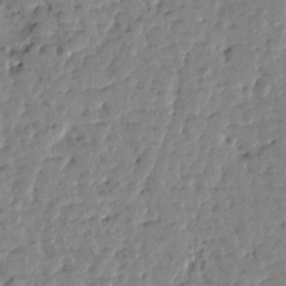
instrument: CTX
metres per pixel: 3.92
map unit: Htu
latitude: 1.0458
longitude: 179.8422
